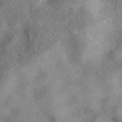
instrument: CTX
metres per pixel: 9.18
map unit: eAb
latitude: 39.2159
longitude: 113.0487
